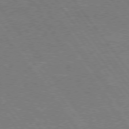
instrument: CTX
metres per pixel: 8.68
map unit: Hpe
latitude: 75.6127
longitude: -157.6882
